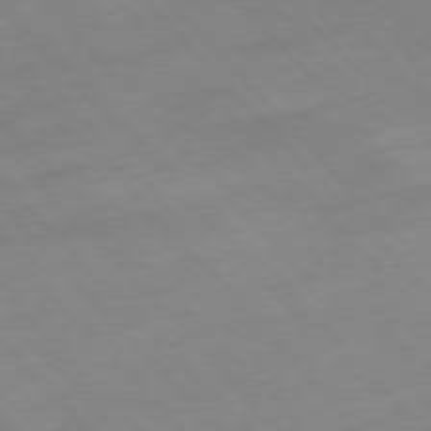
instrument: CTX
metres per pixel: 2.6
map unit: Hpe
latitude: -77.0864
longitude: 12.1228
